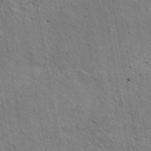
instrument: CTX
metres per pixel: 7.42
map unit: eAb
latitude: 43.2348
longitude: 113.8234
